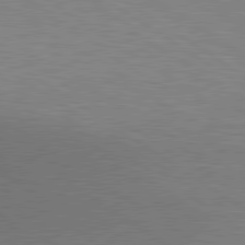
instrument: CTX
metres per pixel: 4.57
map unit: lApd
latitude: 80.1578
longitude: 127.1809
